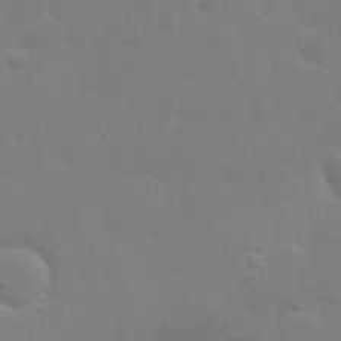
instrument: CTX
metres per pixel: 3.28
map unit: eHh
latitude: 25.7638
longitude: -65.7072
